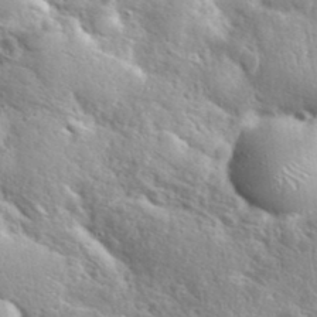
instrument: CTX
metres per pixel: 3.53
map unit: eHh
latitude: 37.8584
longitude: -60.9324
